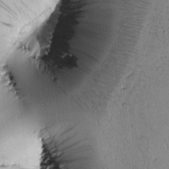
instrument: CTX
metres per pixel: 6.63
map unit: Htu
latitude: -0.0094
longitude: 171.8045
